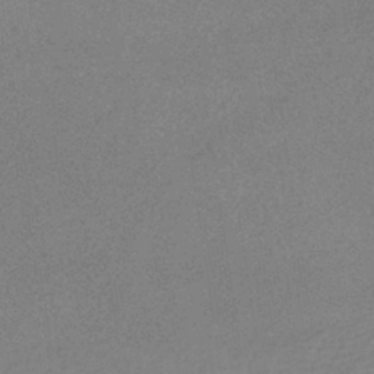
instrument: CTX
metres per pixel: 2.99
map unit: lHb
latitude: -36.6707
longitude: 68.4440
